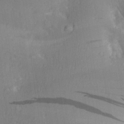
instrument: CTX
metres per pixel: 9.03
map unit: Aa
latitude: 27.5749
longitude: -135.2348
